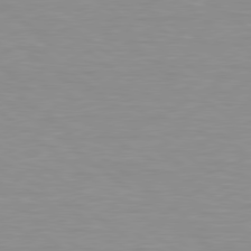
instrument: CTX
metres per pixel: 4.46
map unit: lApd
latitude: 79.2348
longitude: -89.5560
